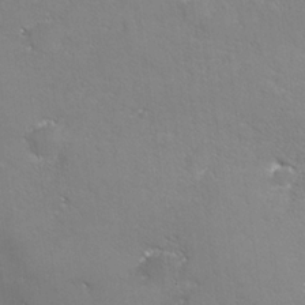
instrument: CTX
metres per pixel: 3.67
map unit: lHvf
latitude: 25.5182
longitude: 141.2754
